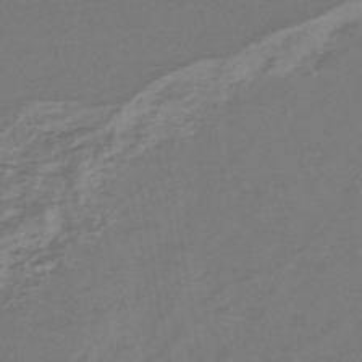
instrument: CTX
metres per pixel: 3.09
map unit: lHb
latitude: -45.0109
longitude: 78.5384
